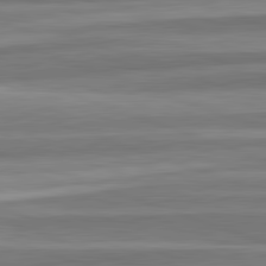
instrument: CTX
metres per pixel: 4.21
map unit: lApd
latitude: 82.5167
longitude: 179.4076
